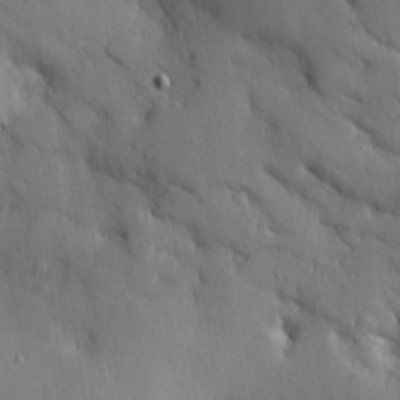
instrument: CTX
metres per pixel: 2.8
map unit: HNhu
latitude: 14.0444
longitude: 11.8234
